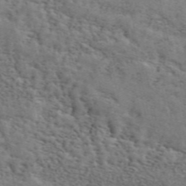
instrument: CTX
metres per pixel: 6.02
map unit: ANa
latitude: 49.4048
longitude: -79.6127
